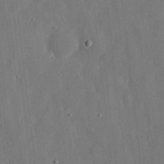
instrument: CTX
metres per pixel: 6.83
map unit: lHvf
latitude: 19.0458
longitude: -113.0269
